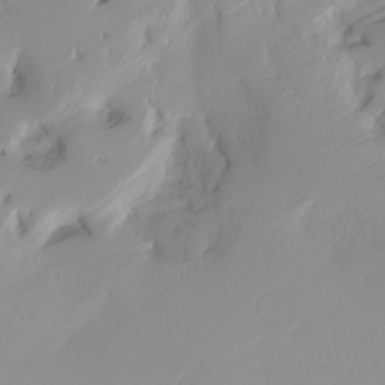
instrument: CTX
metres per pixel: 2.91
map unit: Nhu
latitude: -5.0864
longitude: -95.8395
